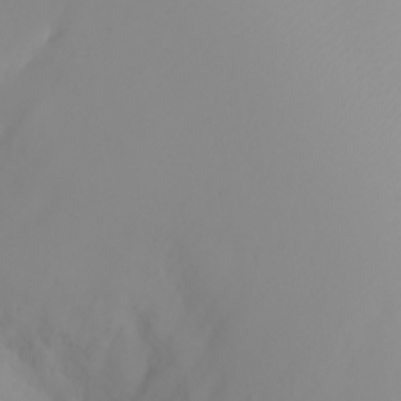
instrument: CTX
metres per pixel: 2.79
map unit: Ht
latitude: -2.6329
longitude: -62.1389
